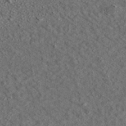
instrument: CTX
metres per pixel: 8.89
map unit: ANa
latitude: 37.1970
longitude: 18.8219
